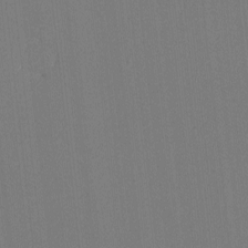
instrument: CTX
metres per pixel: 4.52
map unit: lHvf
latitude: -11.5966
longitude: -103.3104
